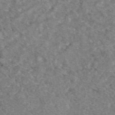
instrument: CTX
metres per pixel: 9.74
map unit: eAb
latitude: 48.6113
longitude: 109.4265
